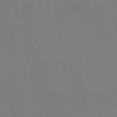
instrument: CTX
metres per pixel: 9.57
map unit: lHvf
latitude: 22.5546
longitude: 141.0864
